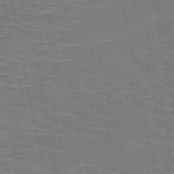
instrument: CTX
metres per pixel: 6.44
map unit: HNb
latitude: -53.5210
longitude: -45.2537
